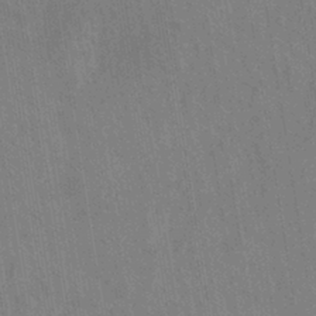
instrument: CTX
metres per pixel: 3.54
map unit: eHh
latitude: -39.6722
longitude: -26.7813
